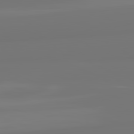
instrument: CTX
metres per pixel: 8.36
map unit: lApd
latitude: 82.1011
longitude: -177.2159
